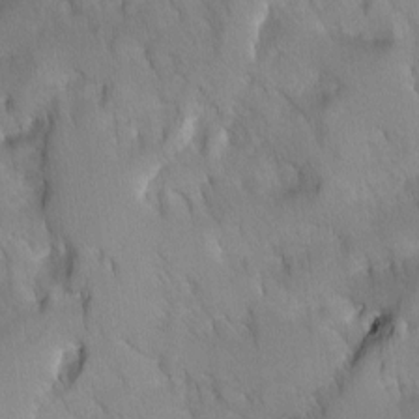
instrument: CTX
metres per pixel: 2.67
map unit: Ave
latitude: -10.6330
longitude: -118.1011
